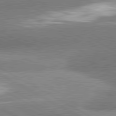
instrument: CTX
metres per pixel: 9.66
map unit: lApd
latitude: 80.9136
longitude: -162.7813
